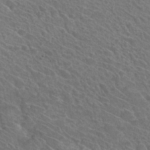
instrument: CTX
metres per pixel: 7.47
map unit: Hto
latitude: 31.4805
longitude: -47.1026
